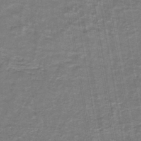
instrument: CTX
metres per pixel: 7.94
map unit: lHb
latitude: -43.2564
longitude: 55.1809
